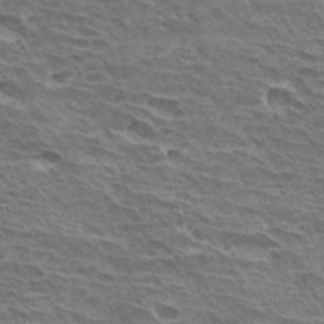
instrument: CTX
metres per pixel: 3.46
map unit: Hto
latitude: 30.9136
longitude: -41.3481
